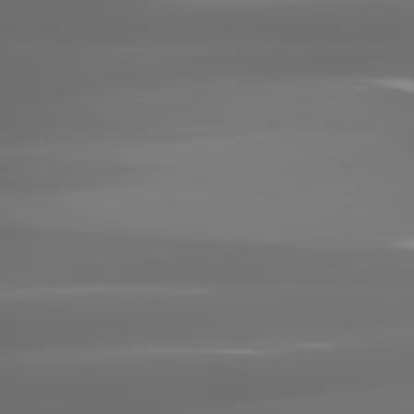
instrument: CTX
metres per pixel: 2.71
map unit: lApd
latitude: 81.1781
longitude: -137.4994
